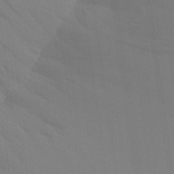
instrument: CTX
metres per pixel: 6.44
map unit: Aa
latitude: 25.1403
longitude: -145.7072
